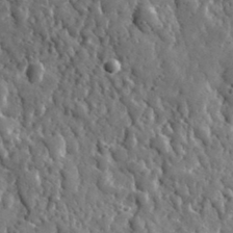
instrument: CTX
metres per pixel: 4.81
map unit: lHvf
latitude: 35.1025
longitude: -88.0444
